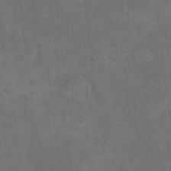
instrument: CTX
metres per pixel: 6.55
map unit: eHh
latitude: 15.8017
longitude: -66.8380
